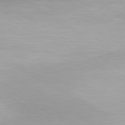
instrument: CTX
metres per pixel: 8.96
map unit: lApd
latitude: 80.7057
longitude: 123.9367
